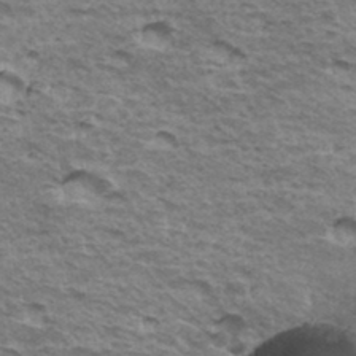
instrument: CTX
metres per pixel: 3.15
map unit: Hto
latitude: 35.5182
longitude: -43.1403
